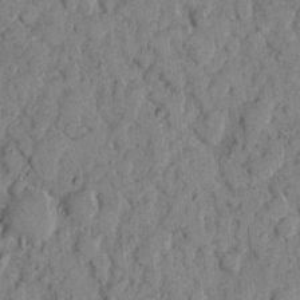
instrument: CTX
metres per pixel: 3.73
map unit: eHh
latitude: 7.9150
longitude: -63.6316
